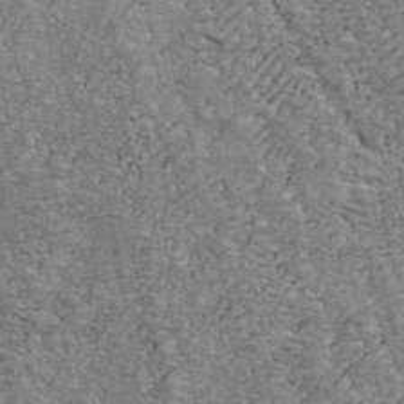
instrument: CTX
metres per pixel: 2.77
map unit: ANa
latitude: 42.3845
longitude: 16.4818
